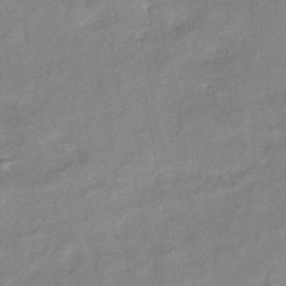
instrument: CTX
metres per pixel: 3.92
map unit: lHb
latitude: -40.7652
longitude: 76.8408
